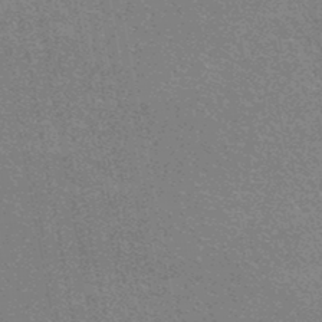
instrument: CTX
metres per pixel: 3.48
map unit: HNhu
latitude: -47.4265
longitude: 99.6911
